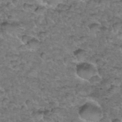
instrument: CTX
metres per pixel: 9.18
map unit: Hto
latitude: 36.3090
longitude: -48.3845
